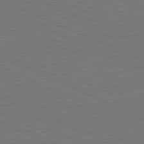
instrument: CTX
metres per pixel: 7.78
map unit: lApd
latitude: 81.6127
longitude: 149.2943
